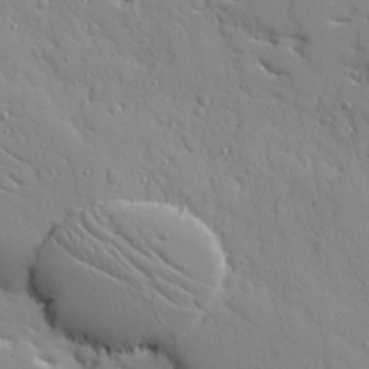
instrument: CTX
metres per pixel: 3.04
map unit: Ave
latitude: 10.4790
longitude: -101.6127
